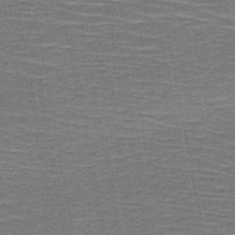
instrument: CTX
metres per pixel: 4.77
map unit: HNb
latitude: -48.4440
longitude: -45.3104
